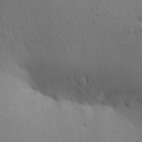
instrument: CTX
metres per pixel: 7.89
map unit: Aa
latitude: 30.0822
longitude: -146.5735
